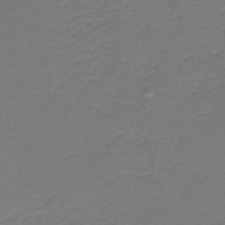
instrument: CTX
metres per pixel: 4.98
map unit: HNb
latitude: -43.1053
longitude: 50.5196
